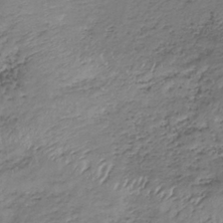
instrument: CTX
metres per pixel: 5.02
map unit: lHb
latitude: -35.0297
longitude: 67.9556
